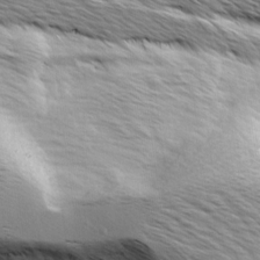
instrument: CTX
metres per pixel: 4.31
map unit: Ave
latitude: 8.3278
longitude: -104.4601
